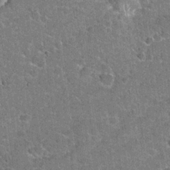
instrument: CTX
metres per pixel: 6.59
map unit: Hto
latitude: 20.8758
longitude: -49.1970
